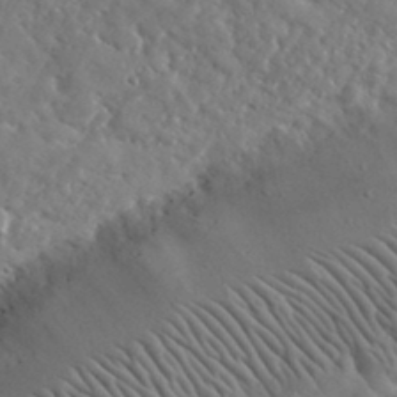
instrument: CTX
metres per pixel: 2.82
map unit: lHvf
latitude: 35.9906
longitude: -86.6679
